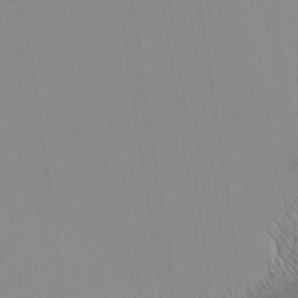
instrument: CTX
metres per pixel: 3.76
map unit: Aa
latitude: 32.2145
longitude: -142.5735
